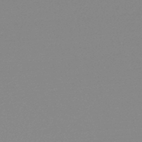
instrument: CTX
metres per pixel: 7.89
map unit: lHb
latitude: -48.7841
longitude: 72.2739
